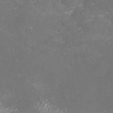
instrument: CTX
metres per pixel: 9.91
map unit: Nhu
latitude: -18.8219
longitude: -57.4993
